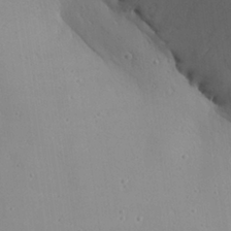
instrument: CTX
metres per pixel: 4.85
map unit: Aa
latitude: 26.1011
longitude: -142.1389
